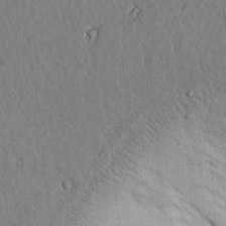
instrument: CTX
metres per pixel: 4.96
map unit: lAvf
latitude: 5.9906
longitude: 159.8422
